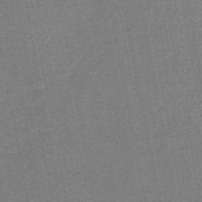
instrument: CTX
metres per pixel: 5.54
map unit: HNb
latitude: -52.4629
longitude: -48.1767
